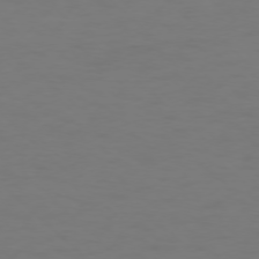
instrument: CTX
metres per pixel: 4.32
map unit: Ap
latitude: -76.1228
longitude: -79.7261
